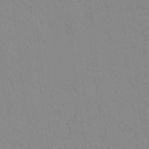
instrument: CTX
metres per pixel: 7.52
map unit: lAvf
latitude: 8.6491
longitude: 168.8597
